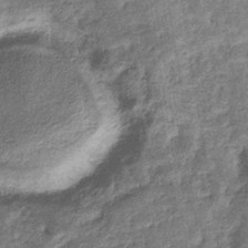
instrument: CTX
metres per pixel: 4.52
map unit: eHb
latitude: -36.1416
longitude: 77.4076
